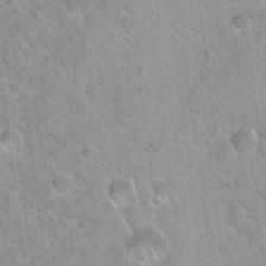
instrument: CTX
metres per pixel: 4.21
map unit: Hto
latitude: 21.2537
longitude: -53.7261
